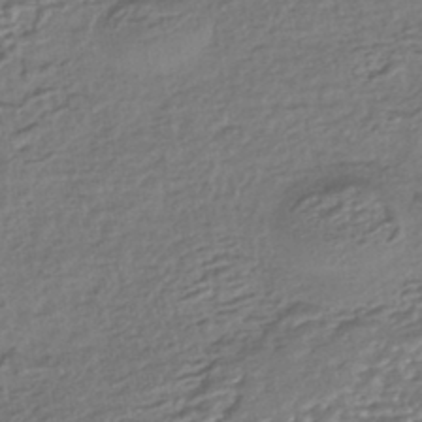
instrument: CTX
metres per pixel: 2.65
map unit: HNhu
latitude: -44.6141
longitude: 95.8800
